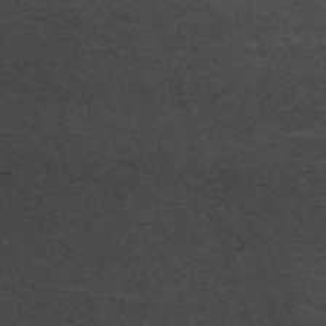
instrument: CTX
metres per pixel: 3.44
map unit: eHh
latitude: -62.0283
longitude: 49.5210
